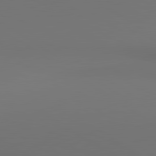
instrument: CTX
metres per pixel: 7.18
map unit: lApd
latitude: 80.9136
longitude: 152.2928
